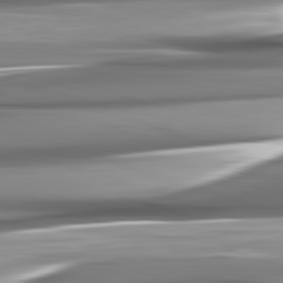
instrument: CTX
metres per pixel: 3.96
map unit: lApd
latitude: 82.4790
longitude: -140.8946
